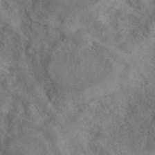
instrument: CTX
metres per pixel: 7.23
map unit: eAb
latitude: 39.1781
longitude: 112.8597
